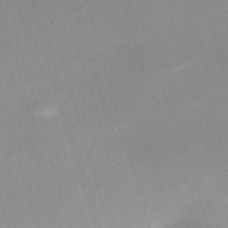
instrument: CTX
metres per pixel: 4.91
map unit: eHh
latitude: -61.3699
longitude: 50.0283
